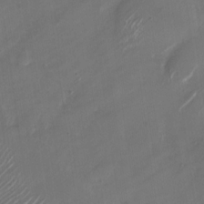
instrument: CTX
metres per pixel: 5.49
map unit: Nhu
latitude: -28.5385
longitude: -74.4790
